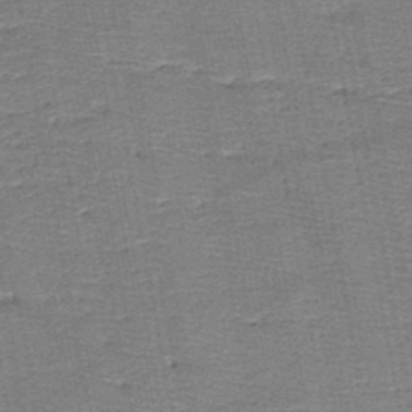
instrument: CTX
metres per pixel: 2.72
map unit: HNb
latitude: -49.1242
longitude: -42.5357
